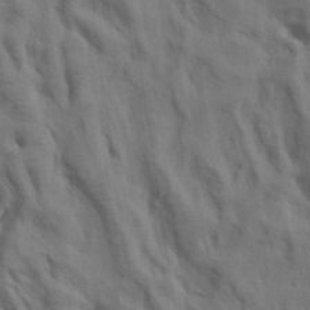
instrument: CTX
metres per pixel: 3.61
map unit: lAa
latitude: 19.1403
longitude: -138.8758
